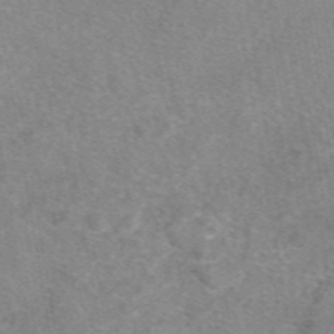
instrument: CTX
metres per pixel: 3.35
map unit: eAb
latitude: 48.2711
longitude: 111.0675
